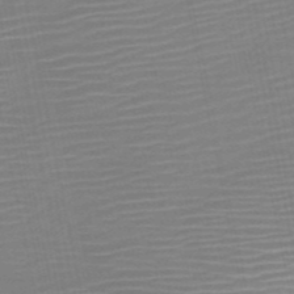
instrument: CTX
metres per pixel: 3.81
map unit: HNb
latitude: -51.6155
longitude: -47.8773
